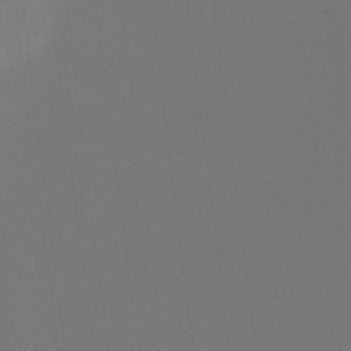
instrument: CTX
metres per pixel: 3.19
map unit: Hto
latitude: -7.3131
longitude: -47.5183
